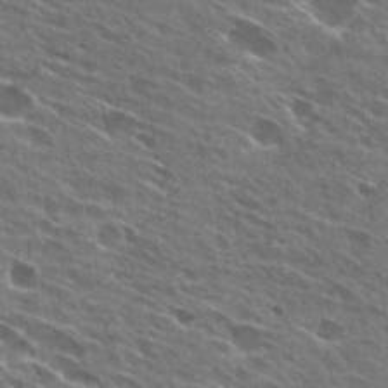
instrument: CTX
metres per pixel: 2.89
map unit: Hto
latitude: 27.6505
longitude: -44.5357
